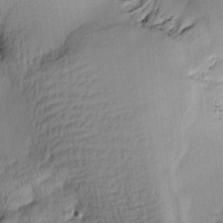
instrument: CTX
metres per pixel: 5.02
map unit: lAa
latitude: 4.3089
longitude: -112.3089
